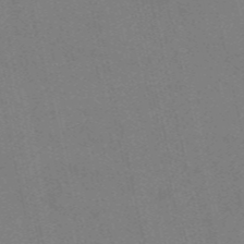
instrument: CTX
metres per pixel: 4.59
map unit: HNb
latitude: -55.2376
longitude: -38.5735
